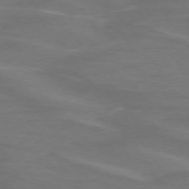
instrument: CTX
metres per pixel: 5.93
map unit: lApd
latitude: 74.3845
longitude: -61.8016
